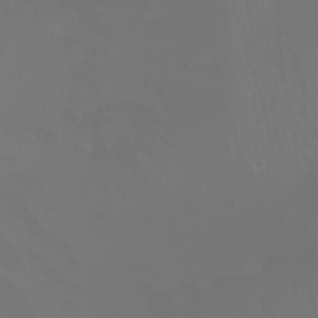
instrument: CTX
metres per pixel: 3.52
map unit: Nhu
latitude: -4.7463
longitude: -90.3656
